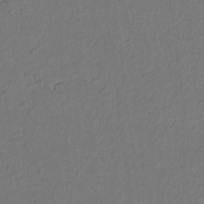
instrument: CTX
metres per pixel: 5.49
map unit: lAvf
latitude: 8.9136
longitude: 166.0094
